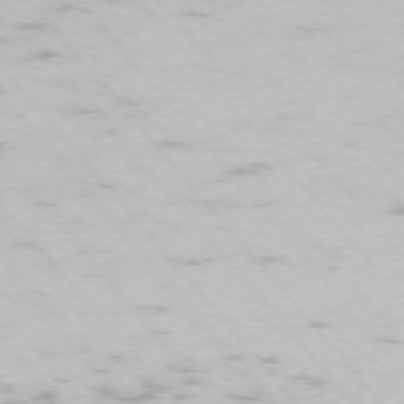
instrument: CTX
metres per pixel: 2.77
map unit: Ap
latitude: -74.4818
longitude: -74.0444
